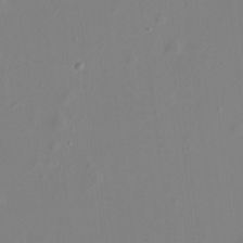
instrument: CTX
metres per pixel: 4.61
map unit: Hto
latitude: -8.2172
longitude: -41.5749
